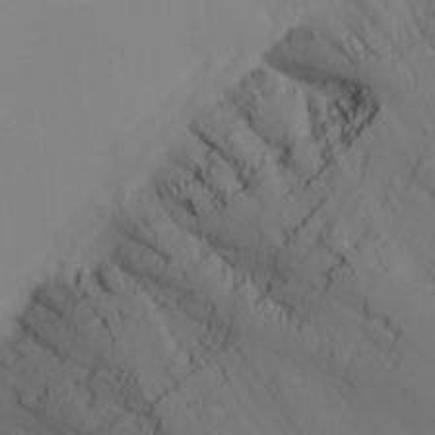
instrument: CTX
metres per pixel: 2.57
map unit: Nhu
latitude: -4.6329
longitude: -82.1388
